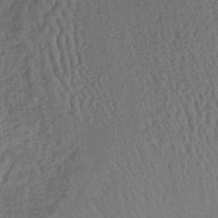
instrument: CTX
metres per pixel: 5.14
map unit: lHb
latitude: -39.5777
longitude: 62.4629
